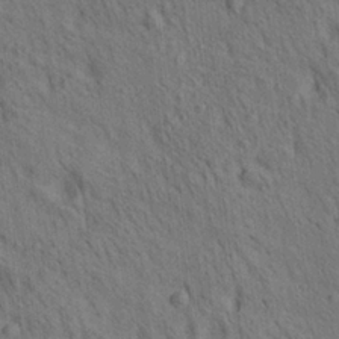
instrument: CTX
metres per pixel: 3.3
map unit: lAa
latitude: 22.0255
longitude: -138.6679
